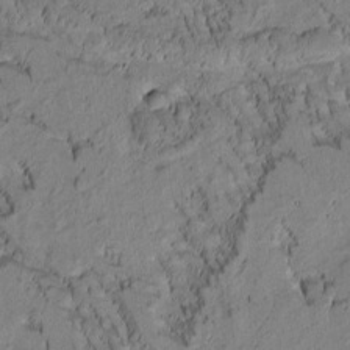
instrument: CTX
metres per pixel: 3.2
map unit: Htu
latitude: -2.5951
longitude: 172.2550
